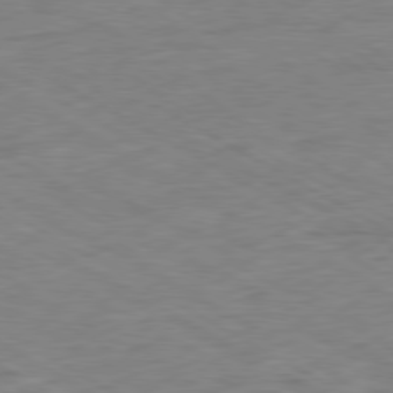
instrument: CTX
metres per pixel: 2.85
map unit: Ap
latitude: -80.4062
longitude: -81.1781
